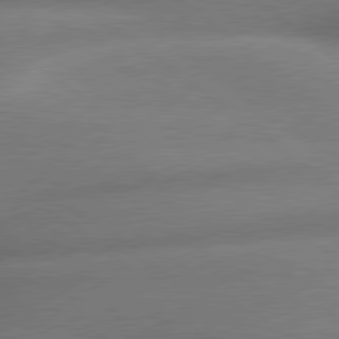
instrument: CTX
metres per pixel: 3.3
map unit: lApd
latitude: 79.6883
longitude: -166.9702
